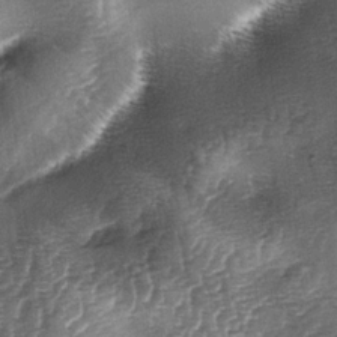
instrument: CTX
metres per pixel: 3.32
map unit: lAa
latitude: -5.1053
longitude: -128.3656
